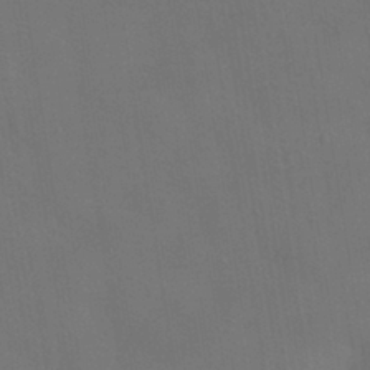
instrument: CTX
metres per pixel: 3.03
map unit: HNhu
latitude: -39.9178
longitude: 95.9745
